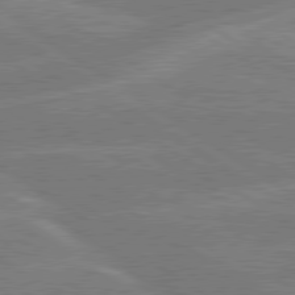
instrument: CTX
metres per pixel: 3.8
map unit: lApd
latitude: 79.7639
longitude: -130.2901
